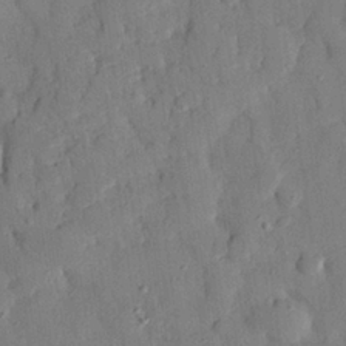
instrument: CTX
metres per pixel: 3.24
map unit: eHh
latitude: 27.3671
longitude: -76.0822
